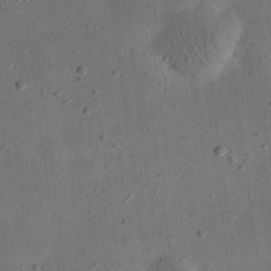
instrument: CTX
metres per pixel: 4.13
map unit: eHh
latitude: 24.2144
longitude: -68.7246
